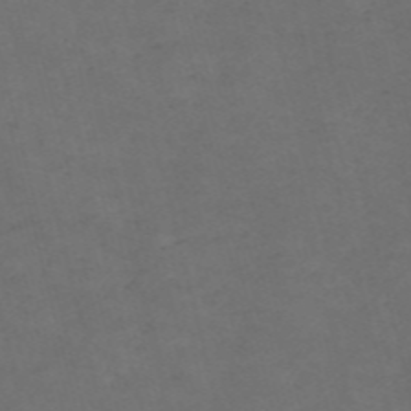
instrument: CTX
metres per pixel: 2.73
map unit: Nve
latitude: -57.7288
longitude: 52.8030
